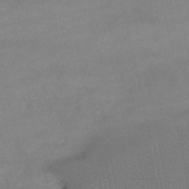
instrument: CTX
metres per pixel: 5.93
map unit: lHb
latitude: -48.0472
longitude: 70.7085
